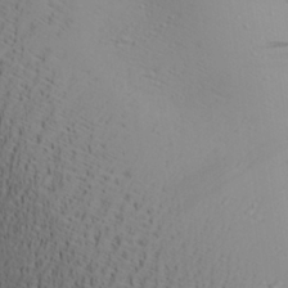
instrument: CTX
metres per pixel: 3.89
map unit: Aa
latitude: 27.1970
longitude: -136.0822
